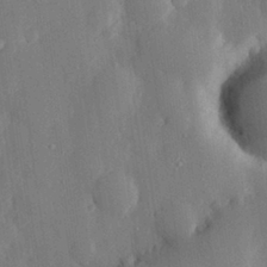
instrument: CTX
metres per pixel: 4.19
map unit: eHh
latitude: 28.7624
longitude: -79.3104
